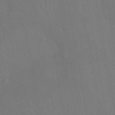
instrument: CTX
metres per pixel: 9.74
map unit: HNhu
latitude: 6.1200
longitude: 4.3306
